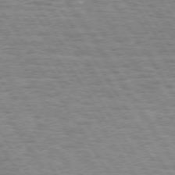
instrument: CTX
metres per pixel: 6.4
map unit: Hpe
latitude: 73.5372
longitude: -133.8583
